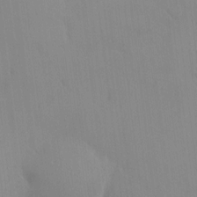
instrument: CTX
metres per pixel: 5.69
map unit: HNhu
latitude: 4.4412
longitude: 7.4832
